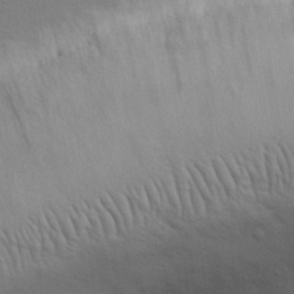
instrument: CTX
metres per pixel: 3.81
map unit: eHh
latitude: 28.6679
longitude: -75.2159
